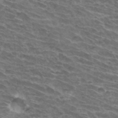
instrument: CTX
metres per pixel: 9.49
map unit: Hto
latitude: 33.6316
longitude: -43.5749
